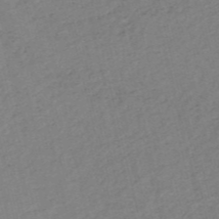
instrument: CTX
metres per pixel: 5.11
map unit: HNb
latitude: -53.5588
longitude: -48.2522
